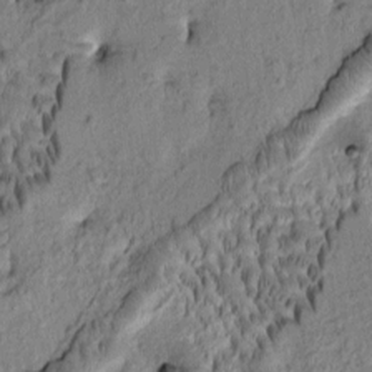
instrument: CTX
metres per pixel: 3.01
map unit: Htu
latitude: -2.1605
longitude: 171.9745
